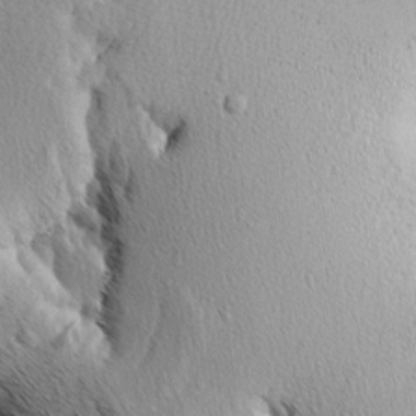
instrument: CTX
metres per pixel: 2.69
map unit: Aa
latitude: 7.2537
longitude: -137.8773
